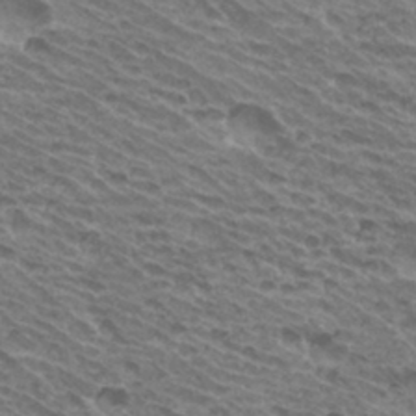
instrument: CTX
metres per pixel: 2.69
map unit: Hto
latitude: 33.1781
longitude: -40.9324
